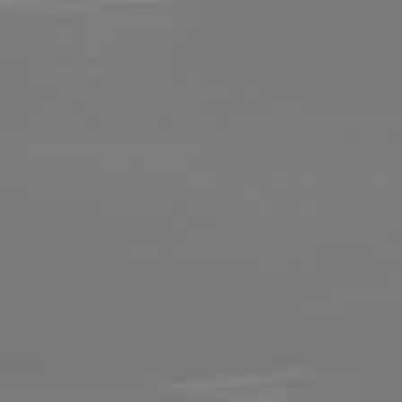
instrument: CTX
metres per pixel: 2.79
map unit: lApd
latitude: 81.8394
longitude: -151.0836
